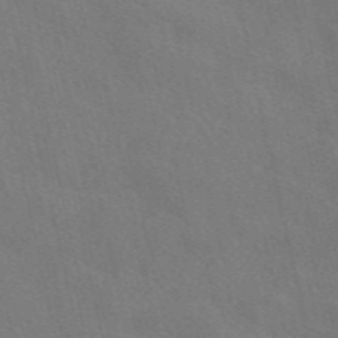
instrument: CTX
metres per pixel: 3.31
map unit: eAb
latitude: 51.1214
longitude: 116.8974
